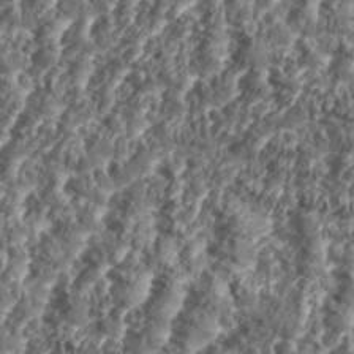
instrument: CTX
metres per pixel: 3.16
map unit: eHh
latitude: 35.2914
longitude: -137.0270
